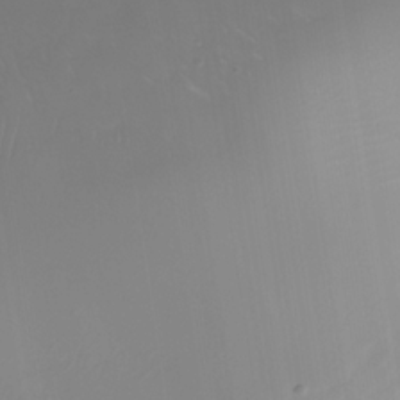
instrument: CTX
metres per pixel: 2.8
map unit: Nhe
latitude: -35.9556
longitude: -90.2523
